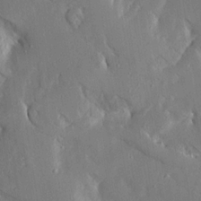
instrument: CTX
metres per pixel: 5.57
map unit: Aa
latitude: 16.4034
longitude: -149.4804
